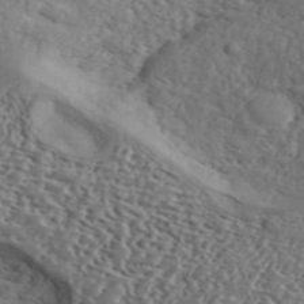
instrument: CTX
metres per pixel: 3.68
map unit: ANa
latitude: 43.1025
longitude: 48.7275
